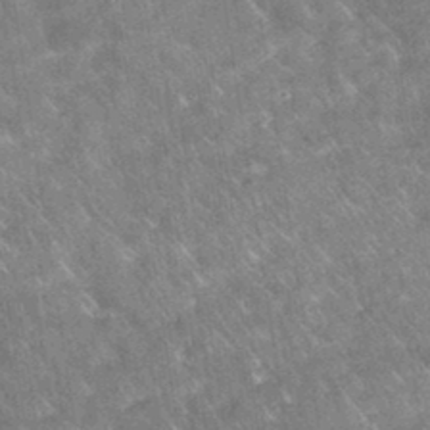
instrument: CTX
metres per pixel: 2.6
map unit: eAb
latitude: 34.7246
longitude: 111.0675
